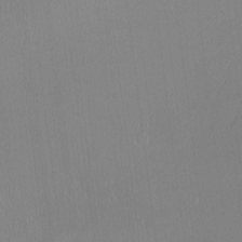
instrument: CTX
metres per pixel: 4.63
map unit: Ht
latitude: -7.8044
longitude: -38.0633
